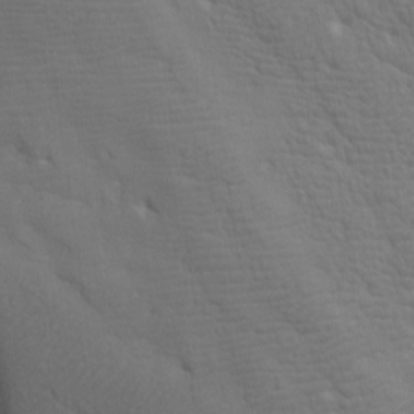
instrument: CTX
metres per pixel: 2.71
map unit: lAa
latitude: -9.8800
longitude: -125.6693
